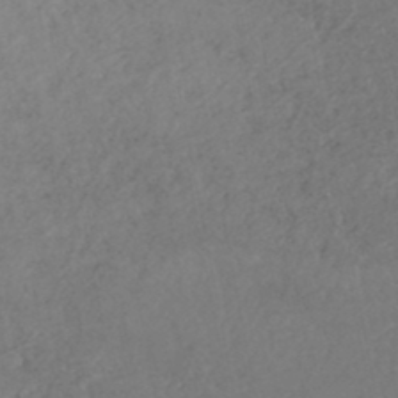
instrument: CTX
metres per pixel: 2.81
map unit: HNhu
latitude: -47.0297
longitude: 97.7478
